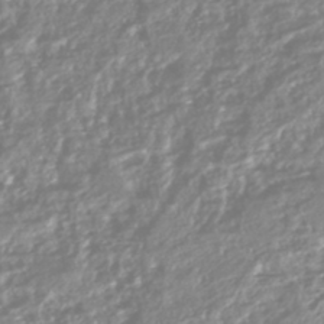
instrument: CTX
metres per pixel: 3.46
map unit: HNhu
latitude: -44.5574
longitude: 96.4818
